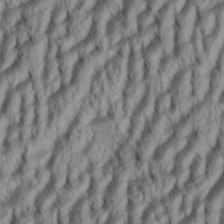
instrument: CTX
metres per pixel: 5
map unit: Aa
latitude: 34.2144
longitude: -137.2915
